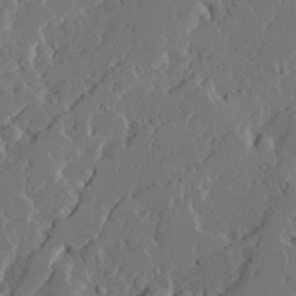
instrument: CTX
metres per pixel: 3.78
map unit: Ave
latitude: 14.7436
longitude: -136.5924
